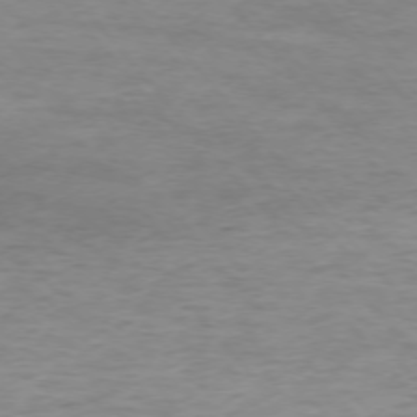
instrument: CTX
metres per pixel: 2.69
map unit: Ap
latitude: -75.8423
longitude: -88.3090
